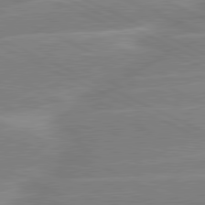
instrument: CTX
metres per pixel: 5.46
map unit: lApd
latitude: 80.9136
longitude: -125.8016
